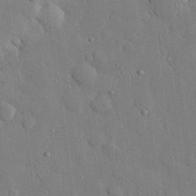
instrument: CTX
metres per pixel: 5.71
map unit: eHh
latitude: 27.9150
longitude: -78.7058
